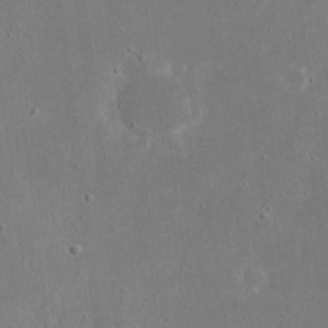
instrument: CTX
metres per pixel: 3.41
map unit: eHh
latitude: 18.0255
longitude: -72.1956
